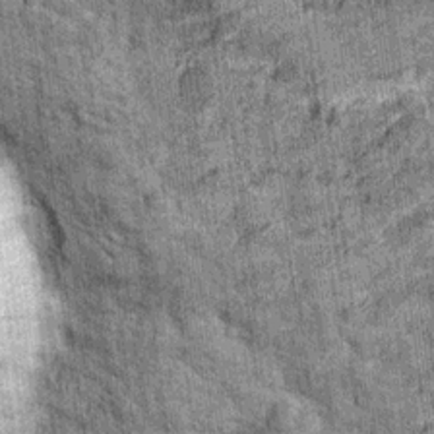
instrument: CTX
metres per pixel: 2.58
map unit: Nhu
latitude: 15.5938
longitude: -32.1577
